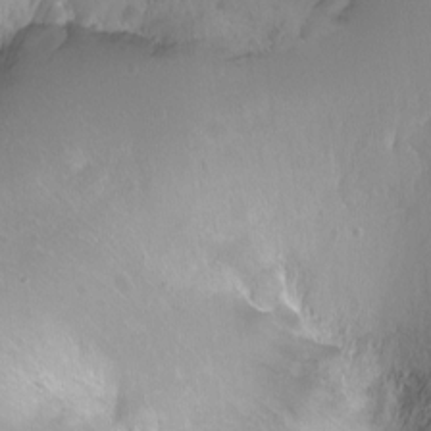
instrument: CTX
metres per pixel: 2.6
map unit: Ht
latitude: -7.7666
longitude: -36.4223
